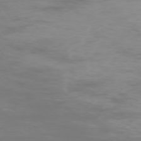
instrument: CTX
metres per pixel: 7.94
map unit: Ap
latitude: -75.8423
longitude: -83.1970
